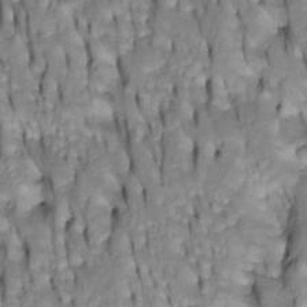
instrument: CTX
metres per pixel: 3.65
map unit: Htu
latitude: -4.2550
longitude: 150.4629
